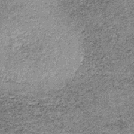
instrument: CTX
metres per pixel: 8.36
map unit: lHb
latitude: -37.5966
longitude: 66.6330
